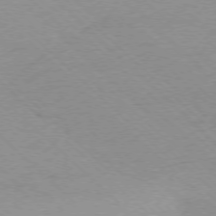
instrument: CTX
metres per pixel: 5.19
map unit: Ap
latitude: -77.2565
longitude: -84.6302
